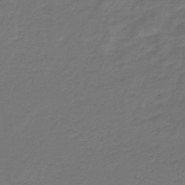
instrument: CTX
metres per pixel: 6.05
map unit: lHb
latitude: -43.7099
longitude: 62.7841
